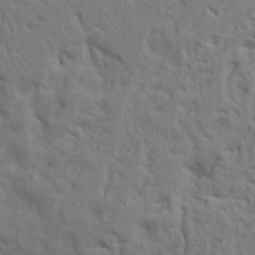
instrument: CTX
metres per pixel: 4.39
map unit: Ave
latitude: 17.2537
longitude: -141.5182
